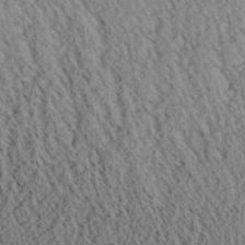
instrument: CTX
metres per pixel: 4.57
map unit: Aa
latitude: 25.9906
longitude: -134.6868
